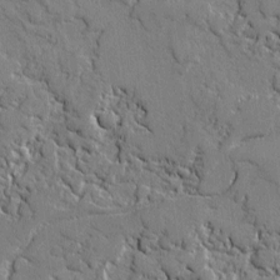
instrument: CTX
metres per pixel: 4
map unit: lAvf
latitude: -0.8786
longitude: -109.0458
